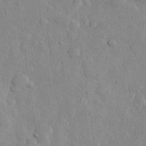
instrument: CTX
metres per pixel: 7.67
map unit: lHvf
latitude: 32.1767
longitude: -88.5168
